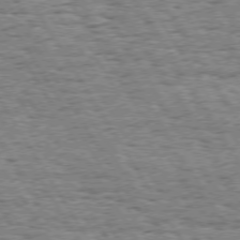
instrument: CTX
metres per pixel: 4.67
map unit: Hpe
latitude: 73.5938
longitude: -142.9136
